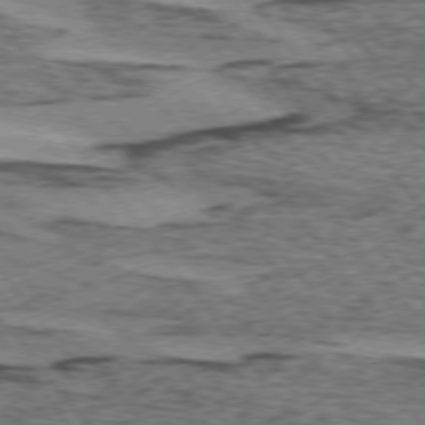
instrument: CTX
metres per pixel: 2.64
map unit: lApd
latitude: 74.5168
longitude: -76.8191
